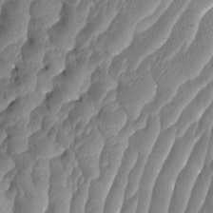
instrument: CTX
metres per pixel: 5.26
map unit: Aa
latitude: 8.8947
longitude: -131.4238
